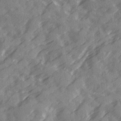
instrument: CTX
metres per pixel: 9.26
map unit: Ave
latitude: 19.5371
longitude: -131.4238
